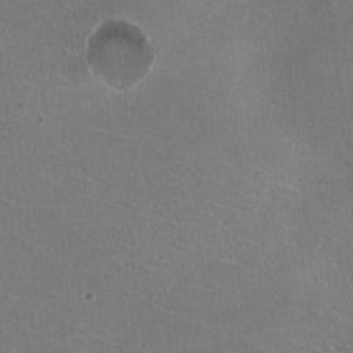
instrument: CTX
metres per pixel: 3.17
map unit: HNhu
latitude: -2.1038
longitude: -1.9339
